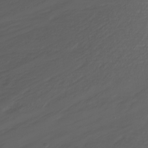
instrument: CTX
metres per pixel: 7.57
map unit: Nhu
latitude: -8.1795
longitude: -83.5560
